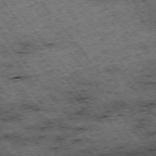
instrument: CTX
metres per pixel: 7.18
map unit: Hpe
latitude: -74.9731
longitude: 4.9730
